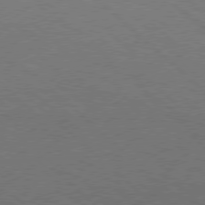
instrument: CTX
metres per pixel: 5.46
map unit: Hpe
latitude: 77.3670
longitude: -157.4993
